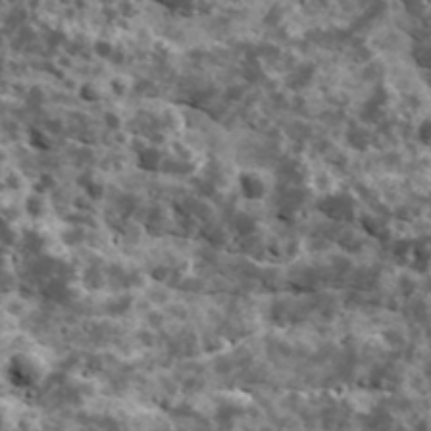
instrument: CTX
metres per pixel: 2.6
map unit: Ave
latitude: 17.9528
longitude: -134.7435
